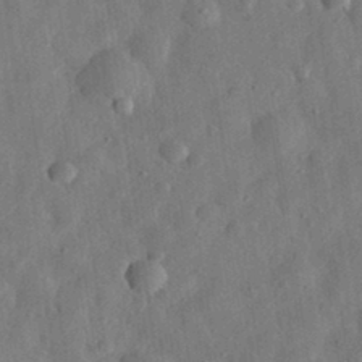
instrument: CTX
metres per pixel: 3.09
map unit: eHh
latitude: 31.6694
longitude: -75.4804
